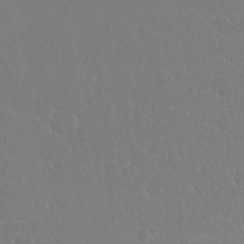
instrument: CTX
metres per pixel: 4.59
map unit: Nhu
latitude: 27.2159
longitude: -52.0444
